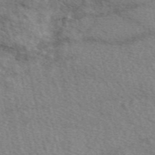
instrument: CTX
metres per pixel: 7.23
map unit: eAb
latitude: 49.9528
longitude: 114.1983
